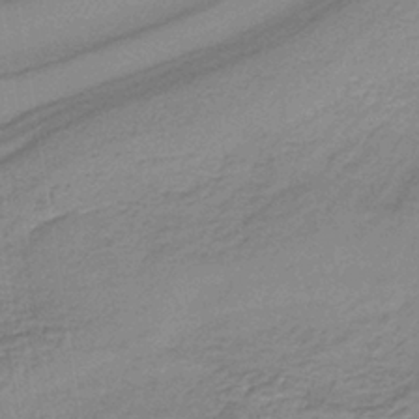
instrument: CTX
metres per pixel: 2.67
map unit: lHb
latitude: -36.3306
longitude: 59.5777
